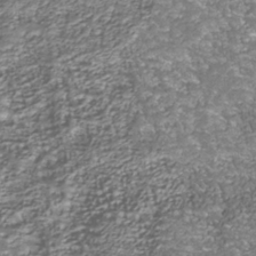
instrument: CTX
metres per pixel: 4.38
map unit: Nhu
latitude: -38.8786
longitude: -82.4978
